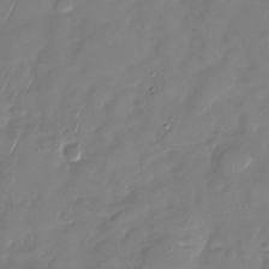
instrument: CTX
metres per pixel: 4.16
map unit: Nhu
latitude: -28.0661
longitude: -65.2915
